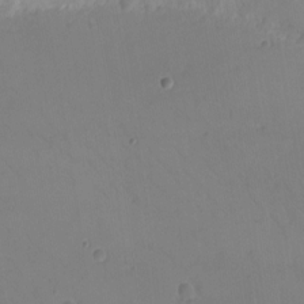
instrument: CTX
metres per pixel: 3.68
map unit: eHh
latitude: -9.0864
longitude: -67.4048
